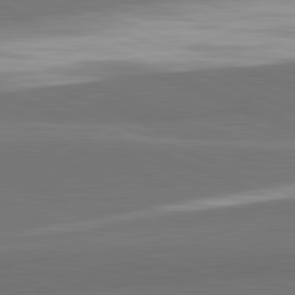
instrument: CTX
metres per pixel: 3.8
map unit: lApd
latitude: 82.2333
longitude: 151.4265
